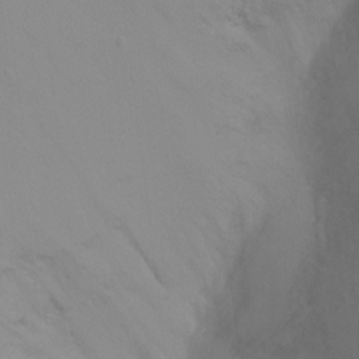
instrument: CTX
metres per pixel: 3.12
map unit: Ht
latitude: -8.1039
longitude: -32.1767
